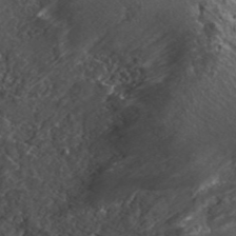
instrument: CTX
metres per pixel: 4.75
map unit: ANa
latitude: 42.3845
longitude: 23.9556
